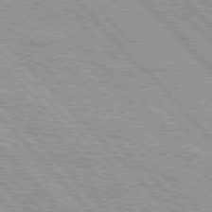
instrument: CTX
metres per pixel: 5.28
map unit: lApd
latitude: 76.1766
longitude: -73.2915
